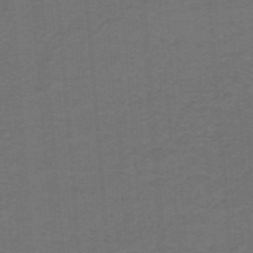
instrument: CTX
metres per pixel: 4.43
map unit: lHb
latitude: -42.1983
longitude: 54.5574
